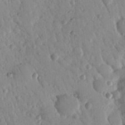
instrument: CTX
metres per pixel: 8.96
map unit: Nhu
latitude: 18.5923
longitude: -78.1389
